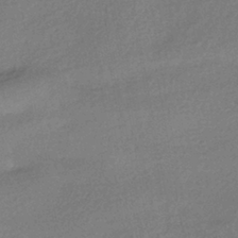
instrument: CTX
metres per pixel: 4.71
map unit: HNhu
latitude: -41.5399
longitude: 95.4265
